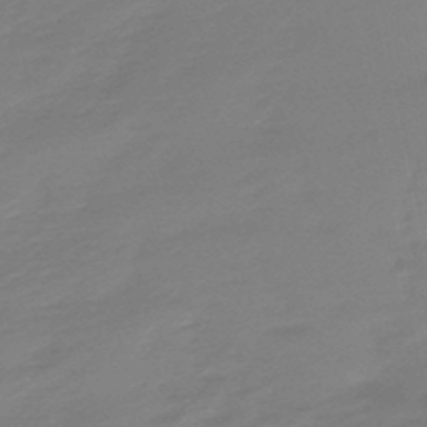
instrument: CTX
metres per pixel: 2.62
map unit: lHb
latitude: -49.2376
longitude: 77.9178
